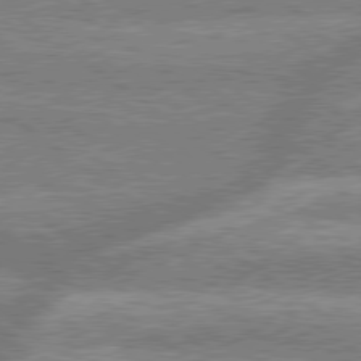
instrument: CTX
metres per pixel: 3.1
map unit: lApd
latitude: 78.9514
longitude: -159.4993
